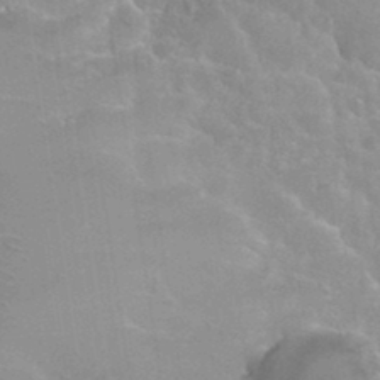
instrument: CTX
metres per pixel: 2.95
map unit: Hto
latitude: 35.5371
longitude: -51.0647
